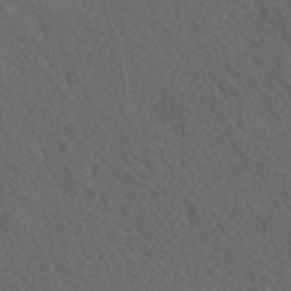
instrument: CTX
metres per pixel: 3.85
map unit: ANa
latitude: 41.7071
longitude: 26.7841
